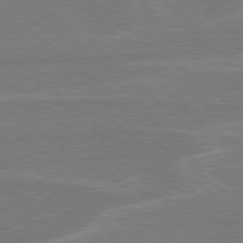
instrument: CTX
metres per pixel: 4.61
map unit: Hpe
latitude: 78.5168
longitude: -129.7638
